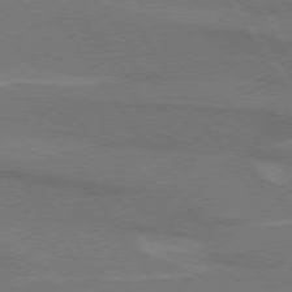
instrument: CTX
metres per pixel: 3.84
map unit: lApd
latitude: 74.4601
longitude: -66.4223
